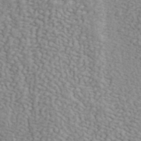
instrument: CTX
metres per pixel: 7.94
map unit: ANa
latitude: 41.8205
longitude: 51.0864
